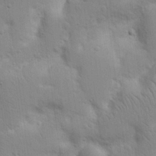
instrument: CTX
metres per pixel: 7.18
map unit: Nhu
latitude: 17.2537
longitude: -75.0836
